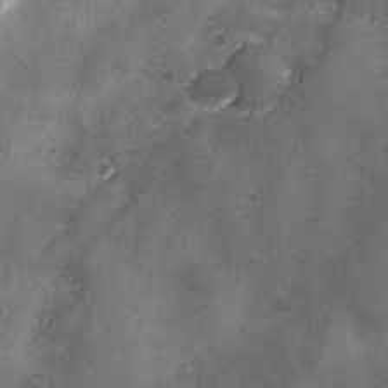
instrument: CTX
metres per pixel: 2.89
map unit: Ave
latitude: -7.6344
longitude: -119.9528
